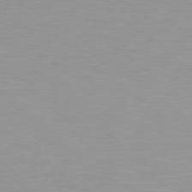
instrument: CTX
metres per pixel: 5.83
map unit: Hpe
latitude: 78.3845
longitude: -141.5560
